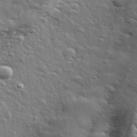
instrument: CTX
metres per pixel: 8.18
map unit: lHvf
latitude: 34.6679
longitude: -81.5560
